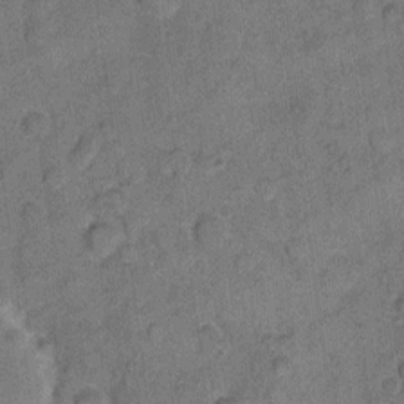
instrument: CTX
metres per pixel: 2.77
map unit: eHh
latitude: 11.0836
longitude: -63.9906
